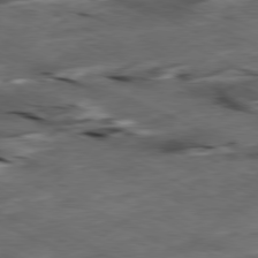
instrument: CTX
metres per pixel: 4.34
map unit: Ap
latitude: -79.3320
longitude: -68.4601
